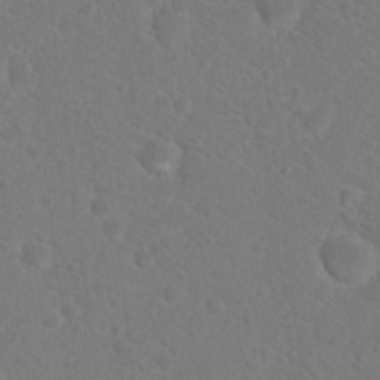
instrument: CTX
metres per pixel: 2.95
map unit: Hto
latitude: 18.4790
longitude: -37.2537
